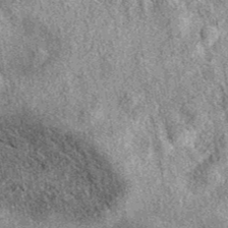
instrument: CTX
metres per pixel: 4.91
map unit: eAb
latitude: 39.1781
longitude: 108.4062
